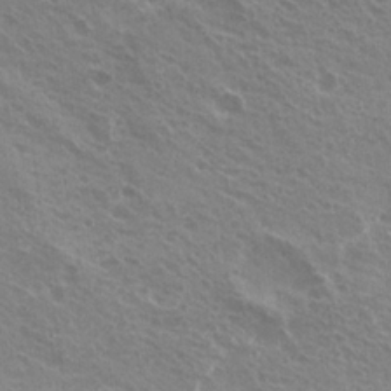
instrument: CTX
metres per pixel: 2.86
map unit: Nhu
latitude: 20.6491
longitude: -30.8002
